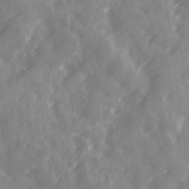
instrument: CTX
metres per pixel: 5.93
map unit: Ave
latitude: 19.2915
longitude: -131.6127
